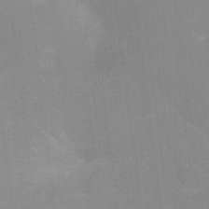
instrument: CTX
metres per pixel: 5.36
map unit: Ht
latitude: -1.0298
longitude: -20.3090
